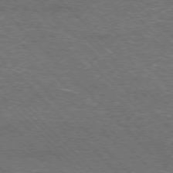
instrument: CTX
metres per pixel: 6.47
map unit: Hpe
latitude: -76.9353
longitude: -11.9339
